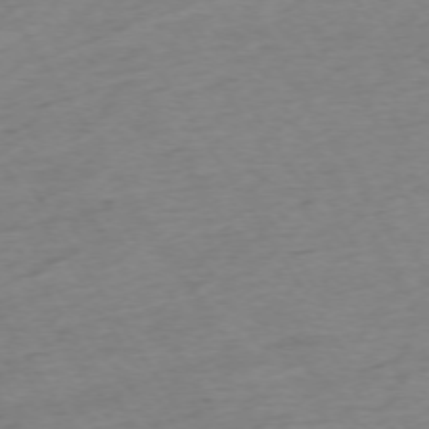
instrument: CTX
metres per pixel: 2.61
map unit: Ap
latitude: -73.4265
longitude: -68.5735
